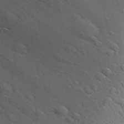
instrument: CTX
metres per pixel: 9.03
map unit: Aa
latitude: 29.6694
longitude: -139.9717
